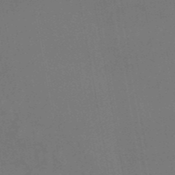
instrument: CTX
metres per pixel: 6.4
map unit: ANa
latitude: 44.1578
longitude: 27.6721
